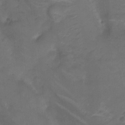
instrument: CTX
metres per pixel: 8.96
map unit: Nhu
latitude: -12.5196
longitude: -41.8016
